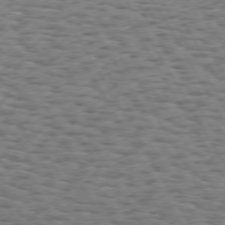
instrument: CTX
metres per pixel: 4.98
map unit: Hpe
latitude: 73.0270
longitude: -129.8205
